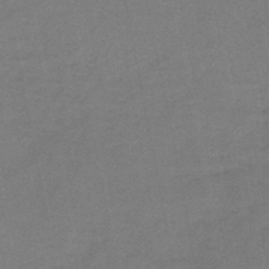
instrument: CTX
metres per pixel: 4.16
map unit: HNb
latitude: -46.9730
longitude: -36.0633
